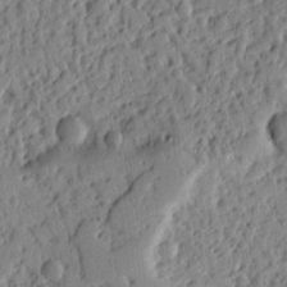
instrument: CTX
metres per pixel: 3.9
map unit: Ht
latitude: 10.4601
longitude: -77.8772
